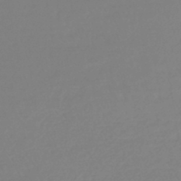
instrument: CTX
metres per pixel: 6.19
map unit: lHb
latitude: -44.3495
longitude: 59.7666
